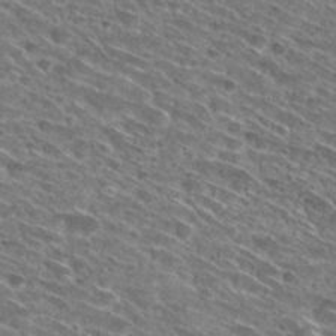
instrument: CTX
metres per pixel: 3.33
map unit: Hto
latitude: 29.8583
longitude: -44.9136
